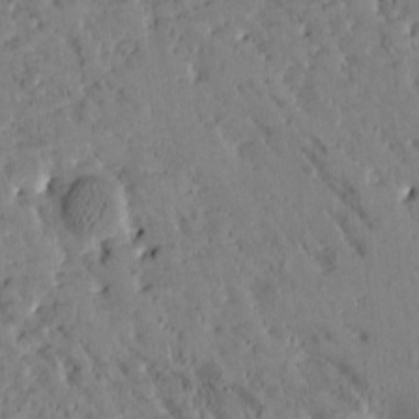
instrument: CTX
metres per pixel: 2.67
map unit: Htu
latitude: -1.8801
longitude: 175.1620
